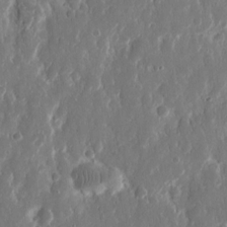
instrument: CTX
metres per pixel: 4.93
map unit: eHh
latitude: 12.8947
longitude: -72.2523
